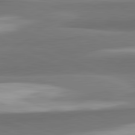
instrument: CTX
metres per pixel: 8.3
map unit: lApd
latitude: 82.5356
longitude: 152.0283
